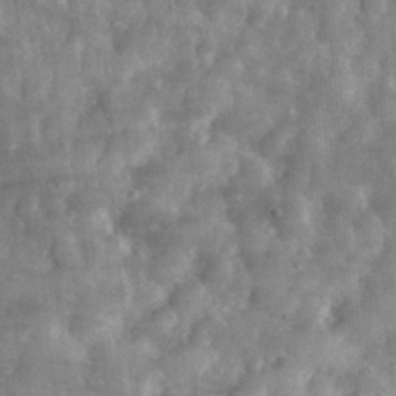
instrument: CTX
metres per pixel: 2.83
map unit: eHh
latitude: 32.1200
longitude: -71.4993
